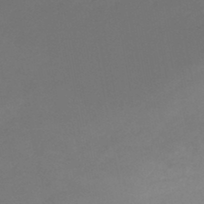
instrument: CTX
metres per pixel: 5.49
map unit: eHb
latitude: -47.2754
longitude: 88.8786
